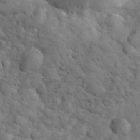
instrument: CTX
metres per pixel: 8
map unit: eHh
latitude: 32.9136
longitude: -67.6127
